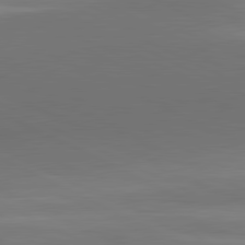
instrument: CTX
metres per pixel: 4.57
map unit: lApd
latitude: 81.2159
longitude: 138.1228
